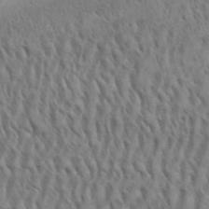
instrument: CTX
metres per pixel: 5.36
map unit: eHh
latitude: 33.7828
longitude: -141.1025
